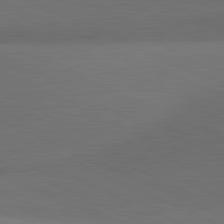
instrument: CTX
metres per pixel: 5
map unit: lApd
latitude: 81.4426
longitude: 138.5385
